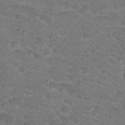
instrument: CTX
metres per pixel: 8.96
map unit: Hto
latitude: 18.6301
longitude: -34.6490
